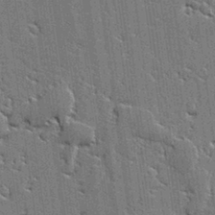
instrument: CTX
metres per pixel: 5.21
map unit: lAvf
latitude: -0.0472
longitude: -107.8583
